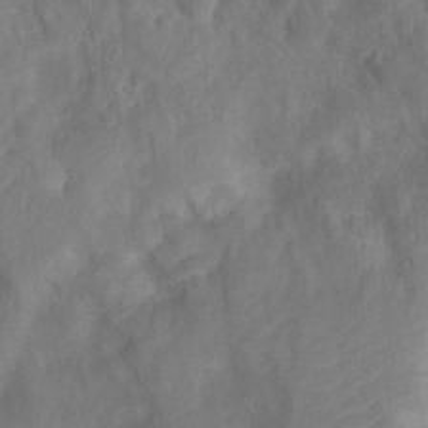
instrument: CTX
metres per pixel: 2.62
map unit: Ht
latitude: 2.7624
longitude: -27.1781
